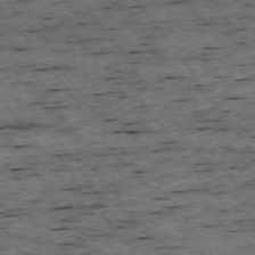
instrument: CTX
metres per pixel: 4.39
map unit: Ap
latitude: -74.6330
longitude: -87.5938
